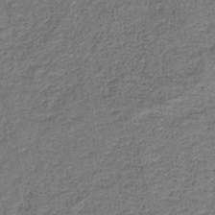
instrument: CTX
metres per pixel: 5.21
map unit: HNb
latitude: -39.8800
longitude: 50.1984
